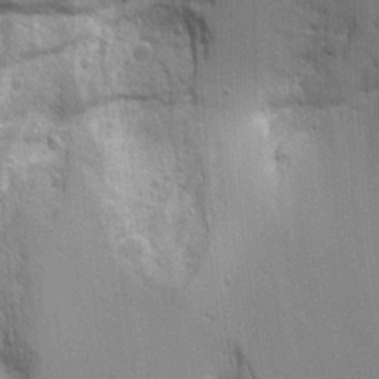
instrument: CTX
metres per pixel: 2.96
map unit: Aa
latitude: 18.5923
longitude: -125.1970
